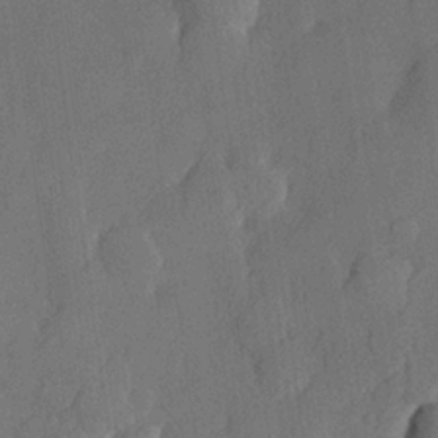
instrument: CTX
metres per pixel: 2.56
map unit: lHvf
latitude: 22.6112
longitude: 145.3321
